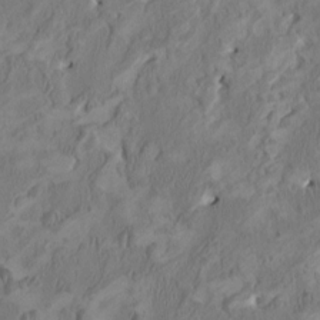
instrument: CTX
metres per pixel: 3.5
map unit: HNhu
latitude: 2.5545
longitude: -4.8569
